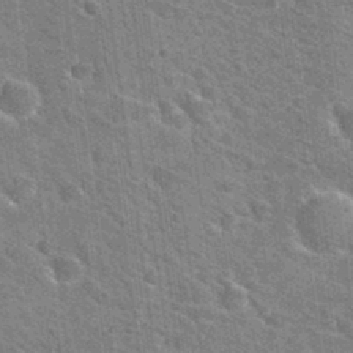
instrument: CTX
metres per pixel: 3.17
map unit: Hto
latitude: 31.3482
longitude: -44.3845
